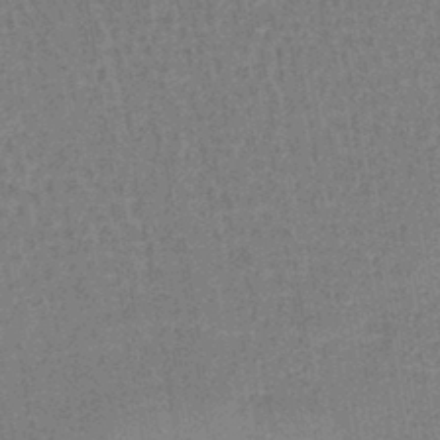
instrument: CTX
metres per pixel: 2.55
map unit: lHb
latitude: -41.4643
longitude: 57.5588
